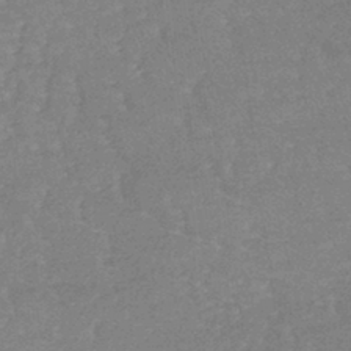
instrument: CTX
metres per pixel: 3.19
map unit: lHb
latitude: -41.0486
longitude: 66.3873
